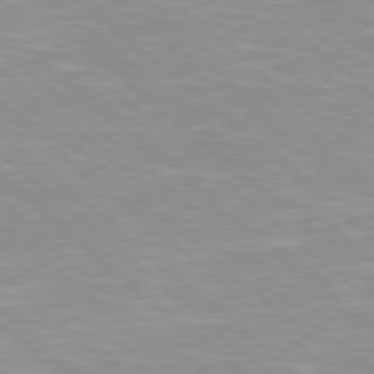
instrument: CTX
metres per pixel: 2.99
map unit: Hpe
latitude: 78.0822
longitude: -140.6679
